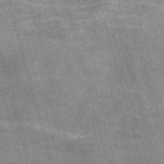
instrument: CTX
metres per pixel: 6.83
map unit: Nve
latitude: -59.2564
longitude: 65.9745
